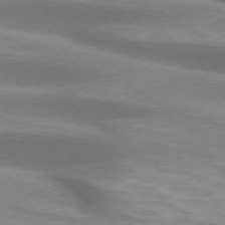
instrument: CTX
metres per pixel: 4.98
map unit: lApd
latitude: 74.4223
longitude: -49.6127
